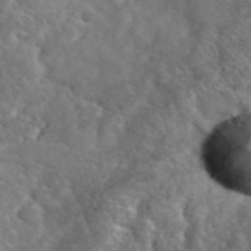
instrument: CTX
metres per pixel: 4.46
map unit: eHh
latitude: 40.8569
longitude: -56.8757
